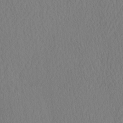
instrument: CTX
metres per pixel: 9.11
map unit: eHh
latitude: -3.3320
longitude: 16.5574
